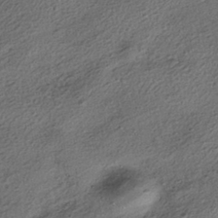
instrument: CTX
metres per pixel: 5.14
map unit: HNhu
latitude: -41.8989
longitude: 106.0094
